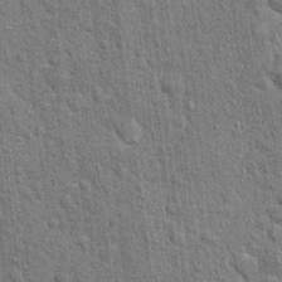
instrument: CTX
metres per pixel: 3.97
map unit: Hto
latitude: 15.9339
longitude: -40.9891
